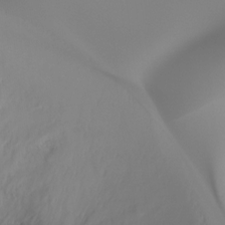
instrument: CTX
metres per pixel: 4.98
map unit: Ht
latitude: -16.5196
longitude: -47.1026
